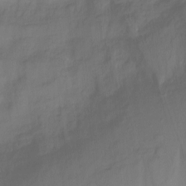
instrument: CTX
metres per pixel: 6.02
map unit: Ht
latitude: -14.1606
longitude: -54.0822
